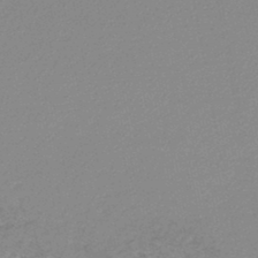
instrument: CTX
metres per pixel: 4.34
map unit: lHb
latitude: -46.2361
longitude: 68.8408
